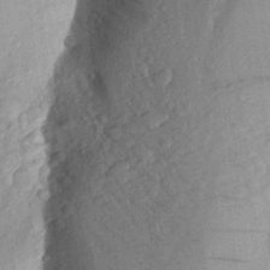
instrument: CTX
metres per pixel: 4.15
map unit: Aa
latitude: 24.0822
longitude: -147.8584
